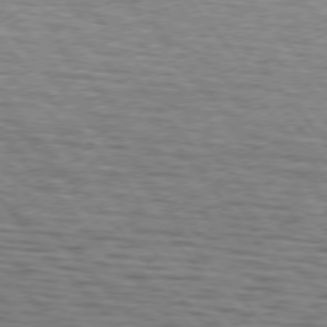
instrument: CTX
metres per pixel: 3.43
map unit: lApd
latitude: 75.4993
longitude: -82.3656
